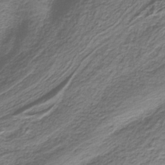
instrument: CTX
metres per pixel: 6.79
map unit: HNb
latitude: -37.7855
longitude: 53.8233
